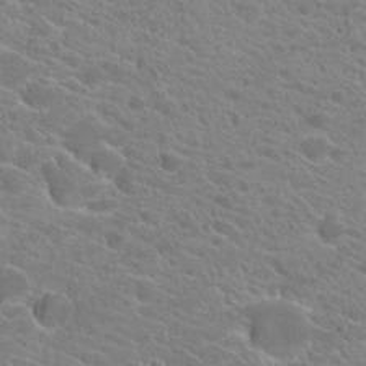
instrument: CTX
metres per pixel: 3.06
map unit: Hto
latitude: 21.4427
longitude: -39.0836
